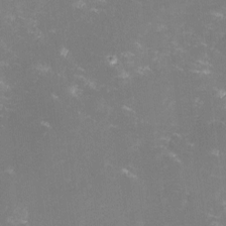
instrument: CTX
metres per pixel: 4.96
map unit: lHvf
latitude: -13.6911
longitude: -100.1011
